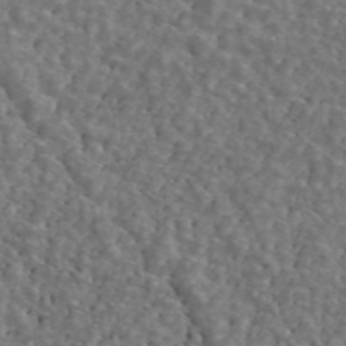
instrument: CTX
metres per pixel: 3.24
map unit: ANa
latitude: 44.2144
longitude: 28.6896
